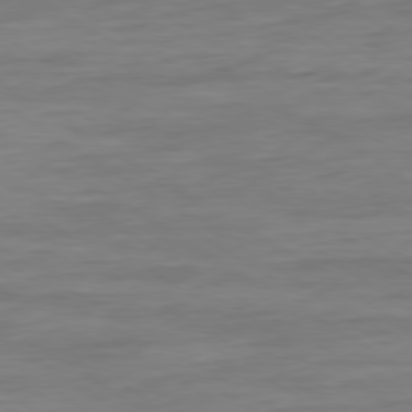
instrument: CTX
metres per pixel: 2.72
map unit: Ap
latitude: -80.0661
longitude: -103.6694
